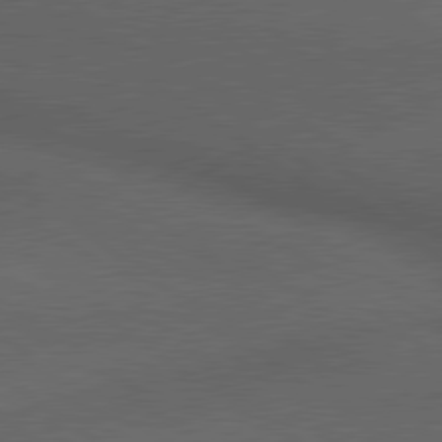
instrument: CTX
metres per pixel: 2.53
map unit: lApd
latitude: 79.7639
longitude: -176.6679
